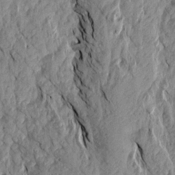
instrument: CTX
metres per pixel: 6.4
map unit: Aa
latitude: 17.9339
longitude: -145.9717
